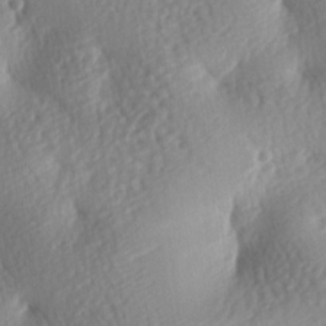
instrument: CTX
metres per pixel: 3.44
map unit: lAa
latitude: -8.0661
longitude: -126.9703
